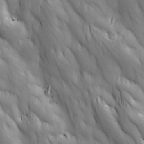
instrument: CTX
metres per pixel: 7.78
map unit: Ave
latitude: 13.0081
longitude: -105.4616
